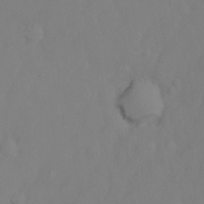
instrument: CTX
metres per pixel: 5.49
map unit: Ht
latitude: -1.5777
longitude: -33.6316
